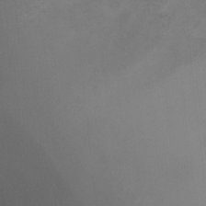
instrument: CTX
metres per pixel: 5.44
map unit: Ht
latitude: 2.1200
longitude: -28.7435
